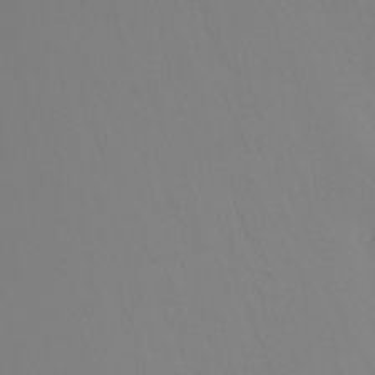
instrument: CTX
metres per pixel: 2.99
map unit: Nhu
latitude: -7.0297
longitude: -91.2159
